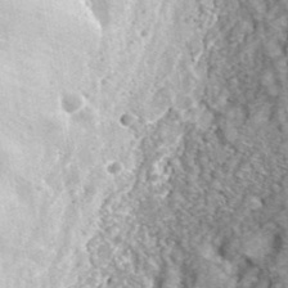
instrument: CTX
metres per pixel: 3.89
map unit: eHh
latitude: 37.6694
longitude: -79.8206
